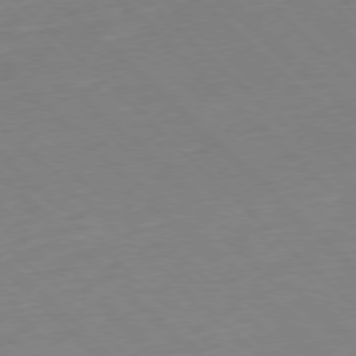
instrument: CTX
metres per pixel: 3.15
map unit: Hpe
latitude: -77.9556
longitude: 13.0864
